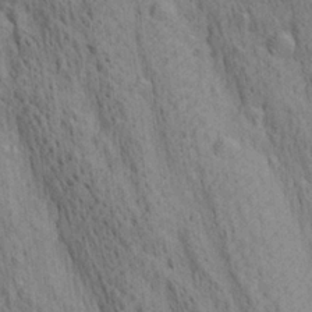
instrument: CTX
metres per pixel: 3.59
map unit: lAa
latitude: 21.7072
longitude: -138.7624
